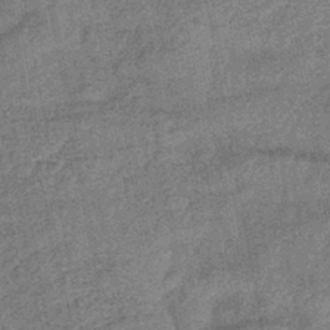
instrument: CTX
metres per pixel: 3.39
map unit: lHb
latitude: -43.6910
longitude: 80.5952
